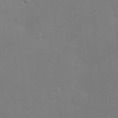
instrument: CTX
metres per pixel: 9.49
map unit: Hve
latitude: -10.3684
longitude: 173.6911
